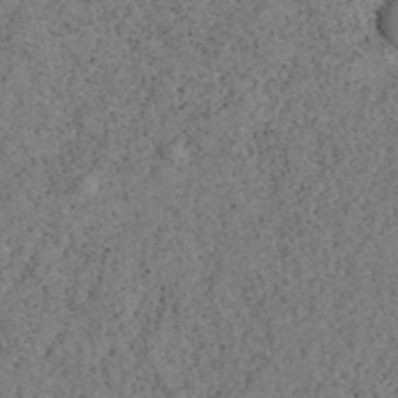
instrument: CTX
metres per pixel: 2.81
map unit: ANa
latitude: 39.5560
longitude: 22.0283
